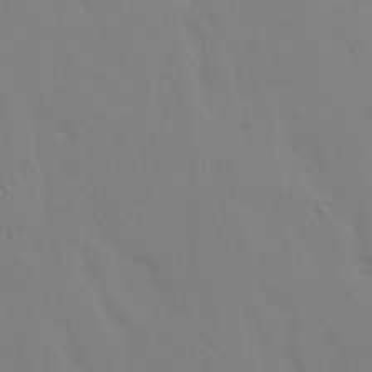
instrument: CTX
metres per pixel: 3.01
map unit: Ave
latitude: 14.9325
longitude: -105.6316
